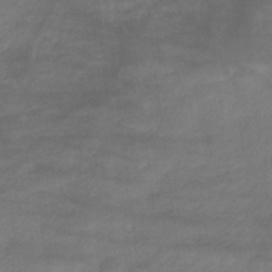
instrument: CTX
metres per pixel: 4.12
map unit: HNb
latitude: -33.3510
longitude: 64.4062
